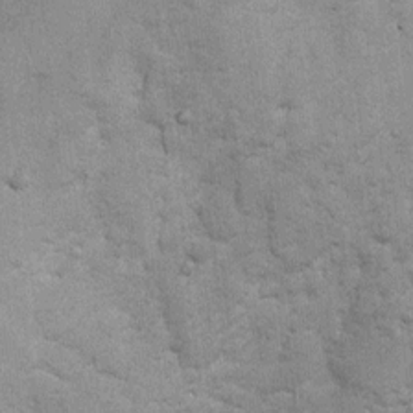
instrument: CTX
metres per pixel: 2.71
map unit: Ht
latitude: 4.4223
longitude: -22.4979
